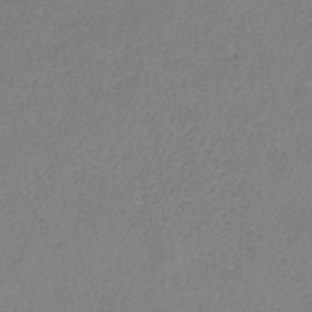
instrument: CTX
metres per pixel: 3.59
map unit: HNb
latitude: -34.3306
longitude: 53.7477
